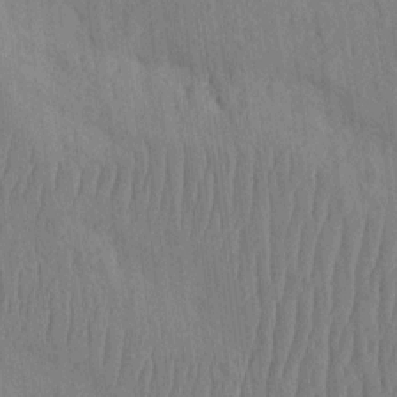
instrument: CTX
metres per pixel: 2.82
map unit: HNhu
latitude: -3.4076
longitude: 14.5196
